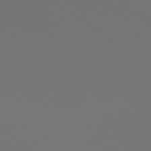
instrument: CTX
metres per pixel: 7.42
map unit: lApd
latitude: 79.8773
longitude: 159.0108
